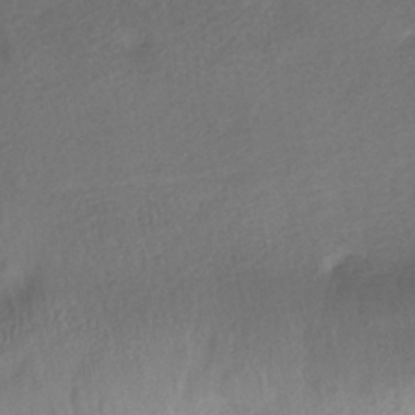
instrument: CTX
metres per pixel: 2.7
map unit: eHh
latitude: -39.4455
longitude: -28.7813
